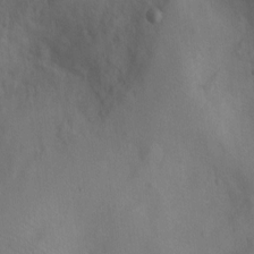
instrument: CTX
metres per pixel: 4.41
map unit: Nhu
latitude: 9.9150
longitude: -26.1767
